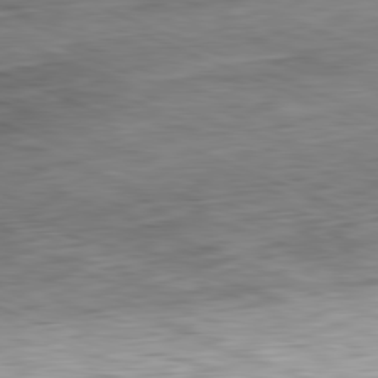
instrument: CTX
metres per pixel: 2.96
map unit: Ap
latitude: -81.9367
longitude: -71.1781
